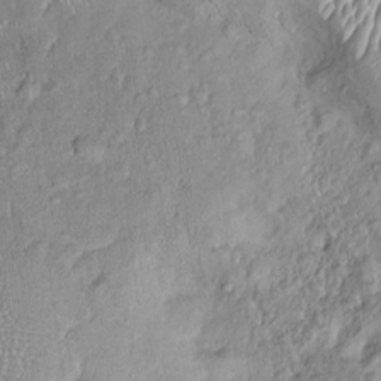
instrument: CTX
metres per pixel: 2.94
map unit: Ht
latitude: -0.3496
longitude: -13.8017
